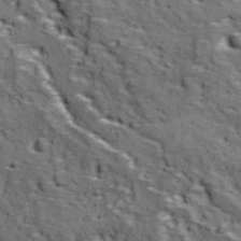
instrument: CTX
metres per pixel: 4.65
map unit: Ave
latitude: 11.6127
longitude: -105.1970
